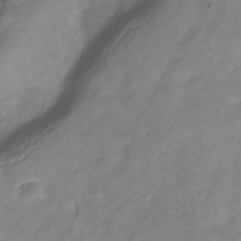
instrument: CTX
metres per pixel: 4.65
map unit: Hve
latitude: -33.5210
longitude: 90.7652
